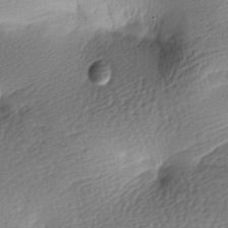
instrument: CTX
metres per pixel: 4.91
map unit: lAa
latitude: -8.6140
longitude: -127.0459
